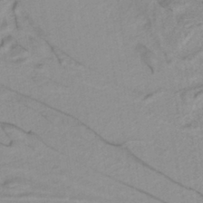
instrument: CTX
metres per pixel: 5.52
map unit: lHb
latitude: -40.3684
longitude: 52.8030
